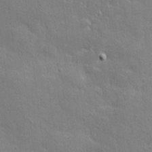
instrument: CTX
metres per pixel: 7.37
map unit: Nhu
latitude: 3.4993
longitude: -75.2348
